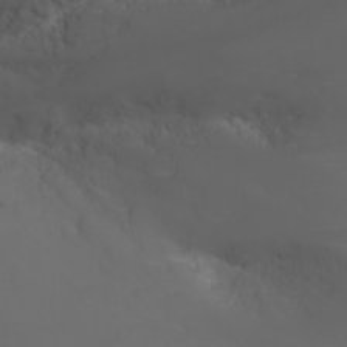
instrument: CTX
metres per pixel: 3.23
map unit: Nhu
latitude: -7.9367
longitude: -82.7624
